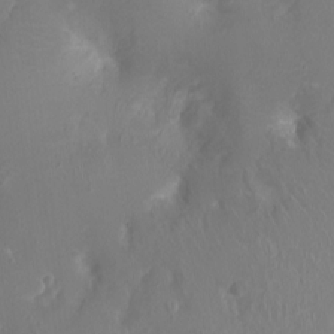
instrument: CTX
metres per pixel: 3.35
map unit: Ht
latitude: -3.9367
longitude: -16.4979
